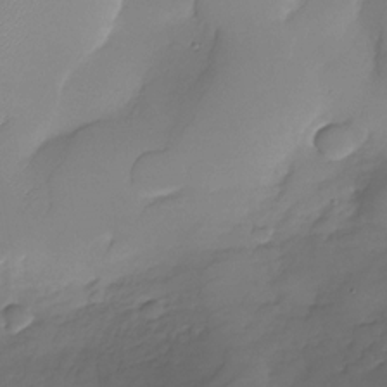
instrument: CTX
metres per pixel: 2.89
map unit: Nhu
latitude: -28.8597
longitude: -63.7261
